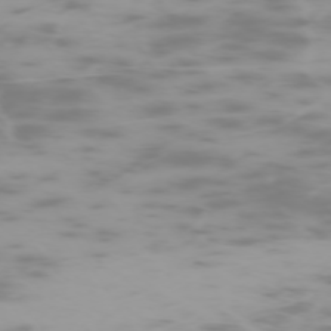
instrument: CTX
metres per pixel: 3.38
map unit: Hpe
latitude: -73.8611
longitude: 4.3873
